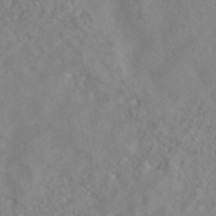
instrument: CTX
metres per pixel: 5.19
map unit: HNhu
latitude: -41.5777
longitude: 101.1620
